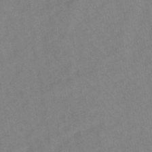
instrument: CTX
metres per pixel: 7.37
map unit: lHb
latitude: -37.0675
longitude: 72.2550
